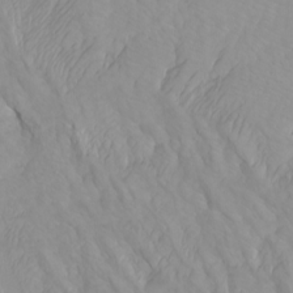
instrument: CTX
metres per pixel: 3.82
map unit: Htu
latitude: -6.6707
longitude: -69.6883
